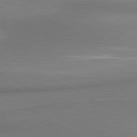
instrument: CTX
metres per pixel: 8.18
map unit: lApd
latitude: 80.4034
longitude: 167.2376
